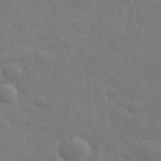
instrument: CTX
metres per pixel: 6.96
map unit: eHh
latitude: 31.5183
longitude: -69.9717
